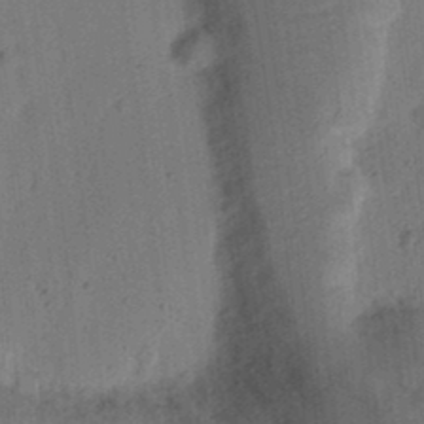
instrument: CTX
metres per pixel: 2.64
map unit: Ht
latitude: 13.8206
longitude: -74.6302
